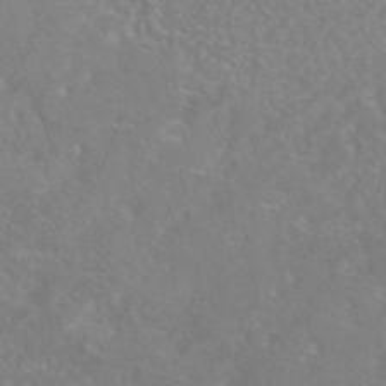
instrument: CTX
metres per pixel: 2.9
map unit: HNhu
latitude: -45.8989
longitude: 100.5762
